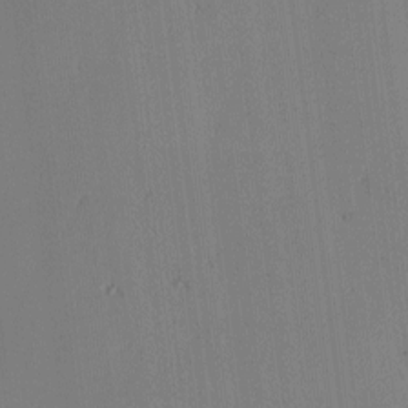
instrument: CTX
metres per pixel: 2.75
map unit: eHh
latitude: -3.6154
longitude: 17.3321
